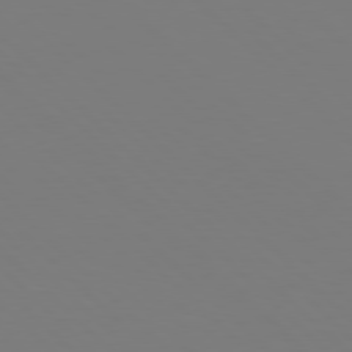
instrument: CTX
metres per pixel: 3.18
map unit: Hpe
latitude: 77.7260
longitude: -175.3104
